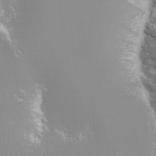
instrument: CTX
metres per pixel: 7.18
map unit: HNhu
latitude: -0.3496
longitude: 4.3495
